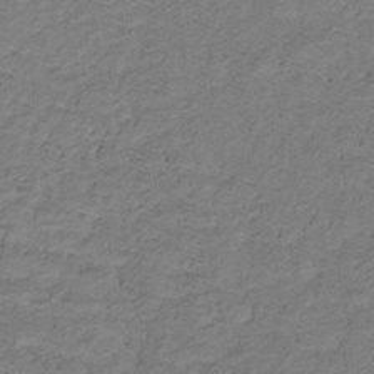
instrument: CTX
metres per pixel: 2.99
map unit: lHb
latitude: -32.7464
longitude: 65.3510
